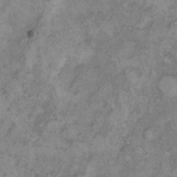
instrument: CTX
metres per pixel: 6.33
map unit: Hto
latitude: 8.2523
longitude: -59.9150
